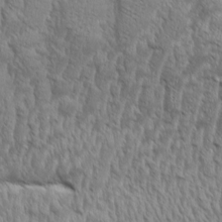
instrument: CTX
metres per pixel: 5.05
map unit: Aa
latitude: 8.8191
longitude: -130.1011
